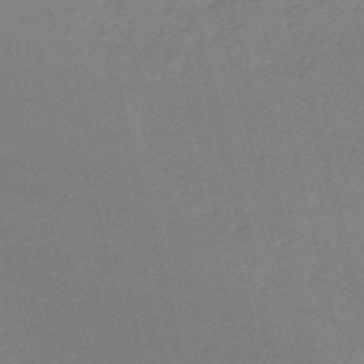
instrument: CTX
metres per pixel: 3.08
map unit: HNb
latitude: -53.5021
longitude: -36.8758
